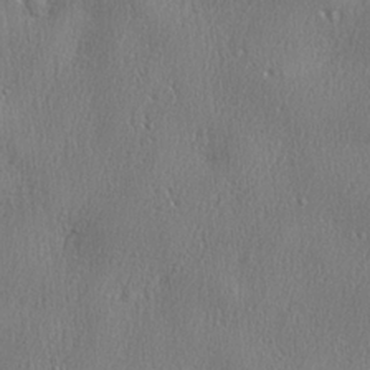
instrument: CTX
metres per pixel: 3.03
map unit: lHvf
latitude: 22.9703
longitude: 141.6533
